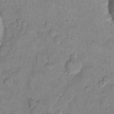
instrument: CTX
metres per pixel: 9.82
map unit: eHh
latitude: 11.2726
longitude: -65.0080
